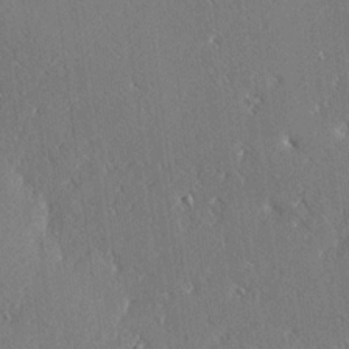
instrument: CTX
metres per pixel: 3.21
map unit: Ave
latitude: 18.2333
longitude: -139.8583
